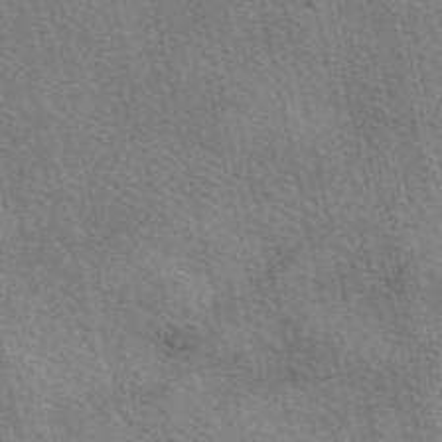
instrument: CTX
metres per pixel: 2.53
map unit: eAb
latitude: 50.5734
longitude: 113.7100
